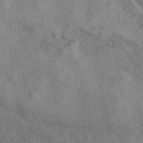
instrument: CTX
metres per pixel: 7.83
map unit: eAb
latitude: 43.3293
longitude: 110.1416
